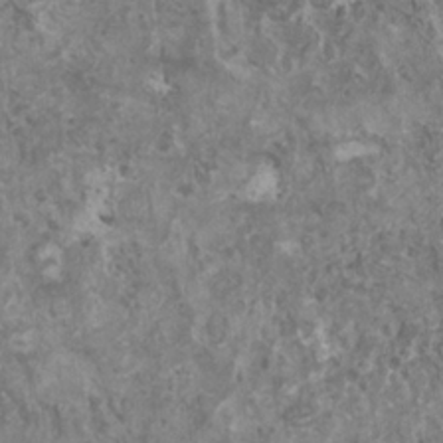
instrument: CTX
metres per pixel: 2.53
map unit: HNhu
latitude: 1.7071
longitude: 0.8219
